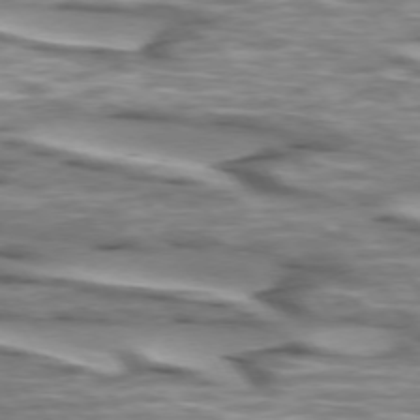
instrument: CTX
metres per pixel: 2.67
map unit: lApd
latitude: 74.1389
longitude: -57.4237
